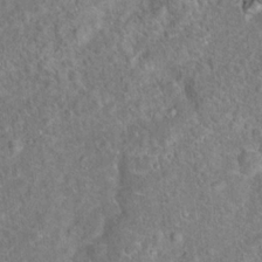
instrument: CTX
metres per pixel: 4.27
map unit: Hto
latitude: 17.9150
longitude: -42.7624
